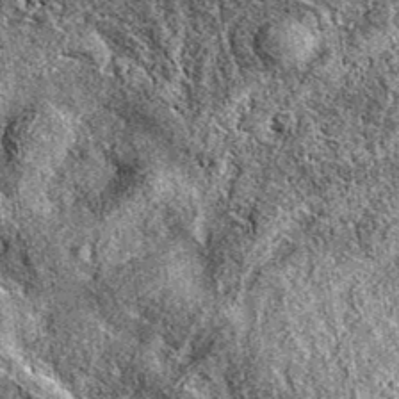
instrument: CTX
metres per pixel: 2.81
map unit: eAb
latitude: 37.8583
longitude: 111.1998
